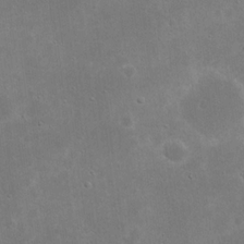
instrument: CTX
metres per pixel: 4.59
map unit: eHh
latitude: 20.5546
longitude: -69.4427
